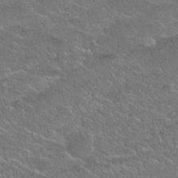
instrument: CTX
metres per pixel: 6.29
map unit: Nhu
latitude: 25.4426
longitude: -50.4601
